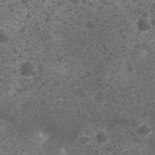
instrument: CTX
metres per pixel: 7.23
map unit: Nhu
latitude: 2.1766
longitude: -15.5938
